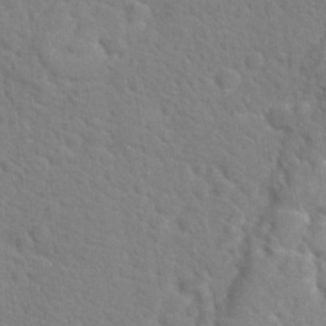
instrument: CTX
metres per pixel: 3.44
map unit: Hto
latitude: 18.4034
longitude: -35.1403
